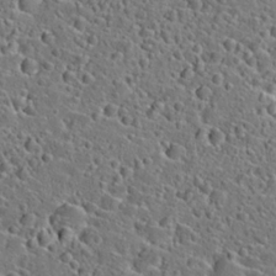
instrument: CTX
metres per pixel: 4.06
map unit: Hto
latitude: 23.8961
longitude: -46.2145
